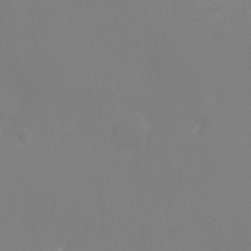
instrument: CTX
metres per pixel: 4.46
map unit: Ht
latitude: -5.7288
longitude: -25.5182
